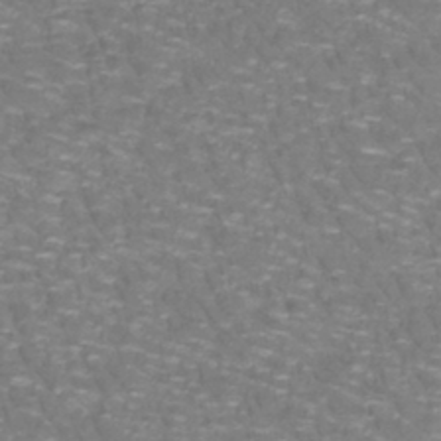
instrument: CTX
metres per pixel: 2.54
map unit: lHb
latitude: -41.5021
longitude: 55.6533
